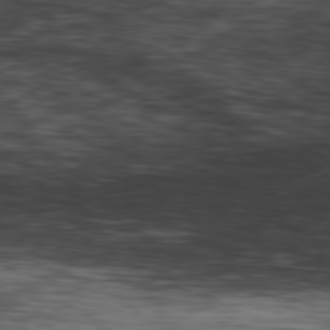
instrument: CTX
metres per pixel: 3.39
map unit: Hpe
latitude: -81.2376
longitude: 16.3873
